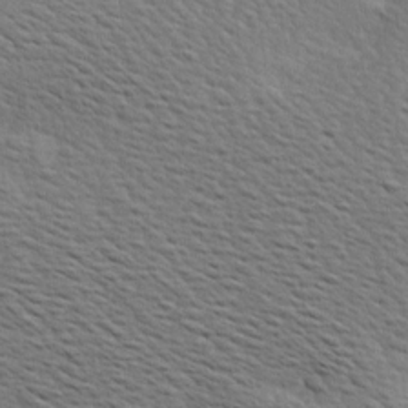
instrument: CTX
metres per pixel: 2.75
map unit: Hve
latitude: 2.2522
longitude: -123.7261
